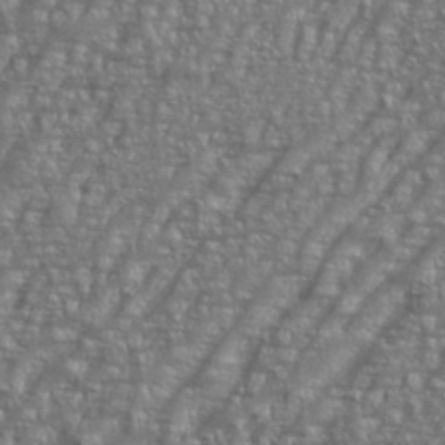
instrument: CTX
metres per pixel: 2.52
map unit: eHh
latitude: 35.8583
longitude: -133.8772
